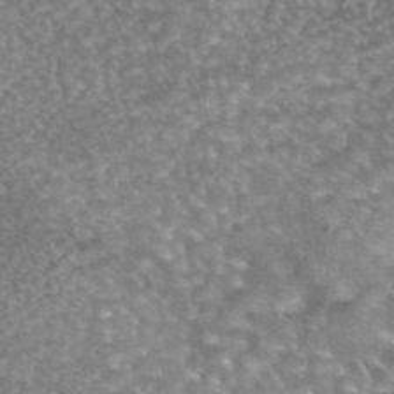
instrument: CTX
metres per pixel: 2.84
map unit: eAb
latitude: 45.0836
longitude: 105.0675
